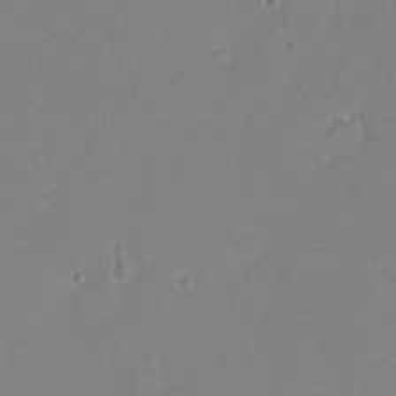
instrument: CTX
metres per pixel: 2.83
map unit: eHh
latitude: -9.5966
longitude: -68.6301
